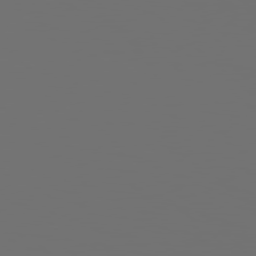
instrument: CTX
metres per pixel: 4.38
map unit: Hpe
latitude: 78.1200
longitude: -177.2726
